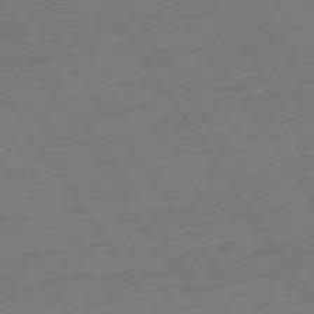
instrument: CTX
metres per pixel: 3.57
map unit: Ap
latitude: -74.1228
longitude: -84.2712
